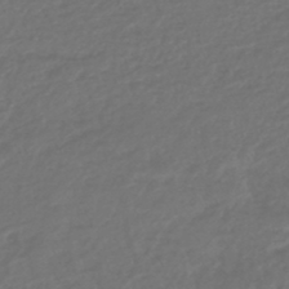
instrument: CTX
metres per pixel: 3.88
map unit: lHb
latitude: -43.8989
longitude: 70.9164
